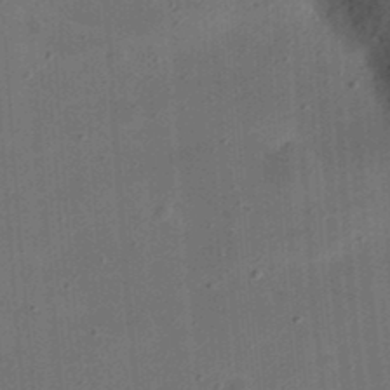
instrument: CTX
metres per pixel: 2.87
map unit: eHh
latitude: 24.4223
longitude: -70.7624
